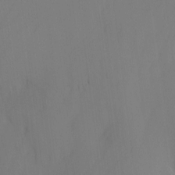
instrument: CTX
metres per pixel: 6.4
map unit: Nhu
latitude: -15.7100
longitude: -57.6127
